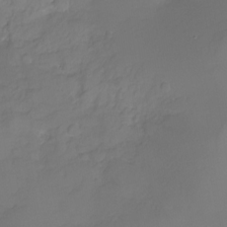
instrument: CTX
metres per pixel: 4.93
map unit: Nhu
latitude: -29.1242
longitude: -63.8962
